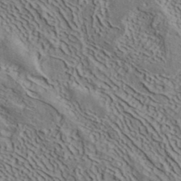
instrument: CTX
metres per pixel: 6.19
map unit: ANa
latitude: 40.7057
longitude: 33.8045
